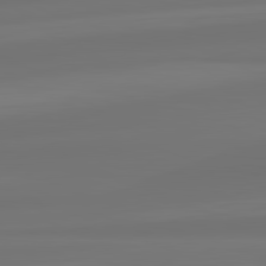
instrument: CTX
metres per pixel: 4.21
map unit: lApd
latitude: 82.1388
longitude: -173.0269
